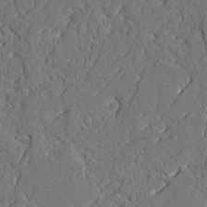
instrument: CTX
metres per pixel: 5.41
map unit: Aa
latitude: 10.2334
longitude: -129.6694
